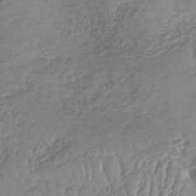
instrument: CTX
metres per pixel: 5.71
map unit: lHb
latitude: -37.2187
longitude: 68.1605
